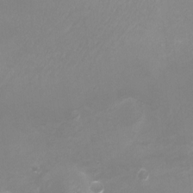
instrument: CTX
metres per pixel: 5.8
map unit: Ht
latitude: -7.1620
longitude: -20.9325
